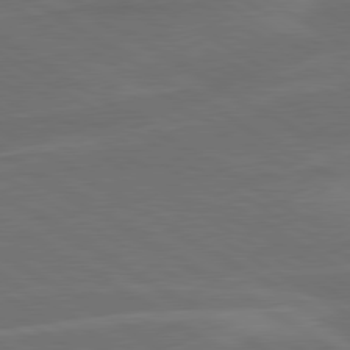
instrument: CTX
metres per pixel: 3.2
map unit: lApd
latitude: 79.9717
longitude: -126.2712
